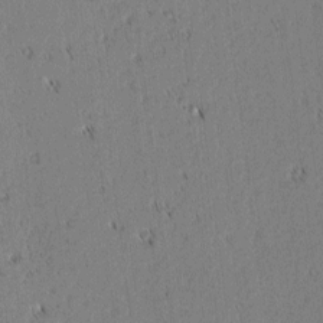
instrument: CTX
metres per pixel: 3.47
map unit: lAvf
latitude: 2.2900
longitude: -107.1214
